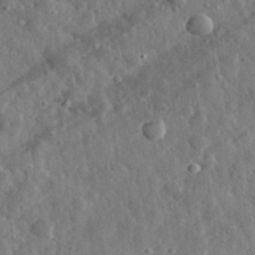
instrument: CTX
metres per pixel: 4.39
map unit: eHh
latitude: 35.1214
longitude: -80.7624
